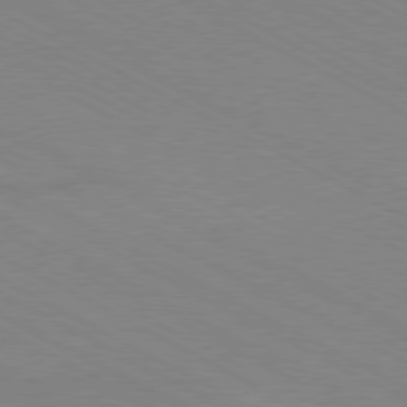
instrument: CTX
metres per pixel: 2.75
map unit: Hpe
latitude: -81.0487
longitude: 17.3699
